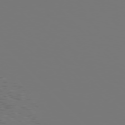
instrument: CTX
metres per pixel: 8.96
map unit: Hpe
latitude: 76.2900
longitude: -137.0648
